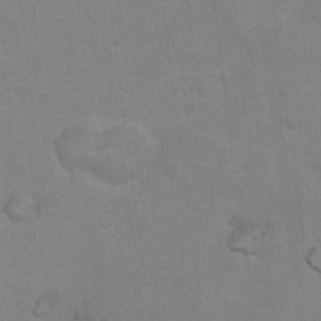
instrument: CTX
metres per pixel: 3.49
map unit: Nhu
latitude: 10.3656
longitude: -25.5938
